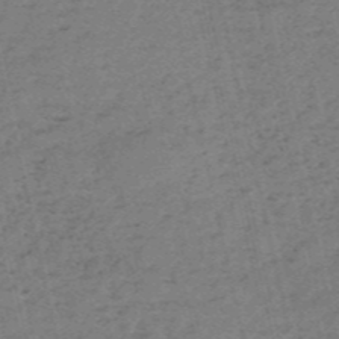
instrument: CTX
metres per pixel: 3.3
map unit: HNb
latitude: -55.3132
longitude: -43.2537
